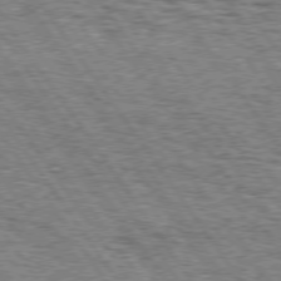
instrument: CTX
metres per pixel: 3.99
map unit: Hpe
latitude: 74.8758
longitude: -153.2159
